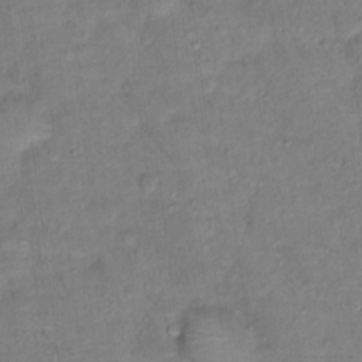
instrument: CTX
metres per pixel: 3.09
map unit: Ht
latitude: 15.1781
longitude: -36.9325
